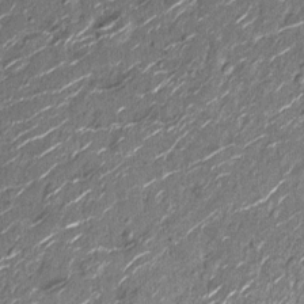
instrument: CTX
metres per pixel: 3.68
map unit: Nhu
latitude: -12.9731
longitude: -21.9906
